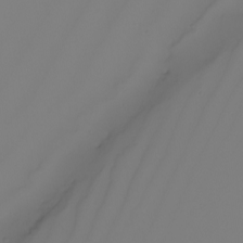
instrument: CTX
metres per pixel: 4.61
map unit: Nhu
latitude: -5.3698
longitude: -95.7261
